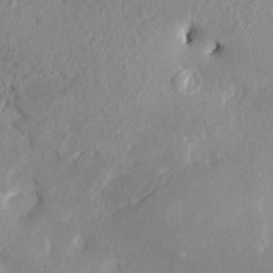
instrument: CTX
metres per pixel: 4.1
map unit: HNhu
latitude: 7.4993
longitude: -1.4426
